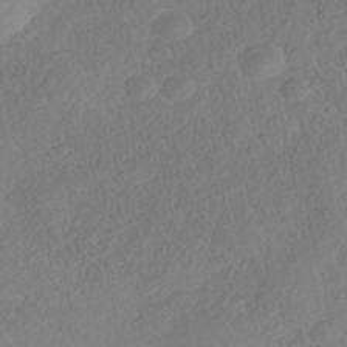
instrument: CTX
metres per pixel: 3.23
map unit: Nhe
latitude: -41.9367
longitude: -111.8206
